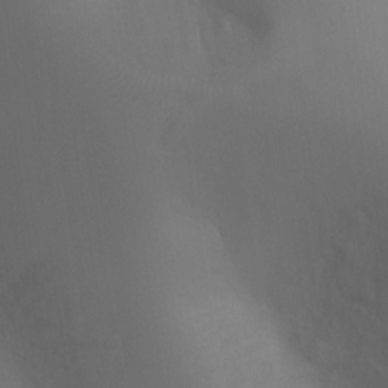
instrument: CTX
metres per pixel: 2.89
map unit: Ht
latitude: 0.6868
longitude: -22.1389
